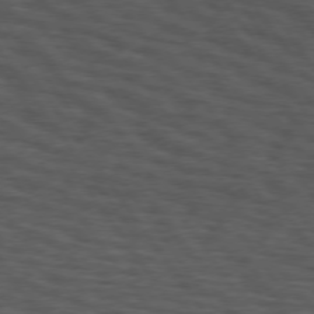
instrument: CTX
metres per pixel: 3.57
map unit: Hpe
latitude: 74.6868
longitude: -132.6491
